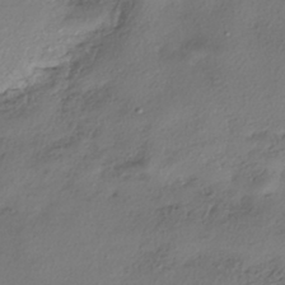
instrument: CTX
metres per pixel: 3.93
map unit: eHh
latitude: -41.1620
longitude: 121.0108
